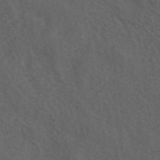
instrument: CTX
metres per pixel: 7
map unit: eAb
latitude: 43.6694
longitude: 105.5210
